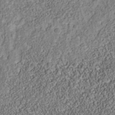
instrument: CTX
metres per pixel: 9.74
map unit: Nhu
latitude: -39.1998
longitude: -85.3293
